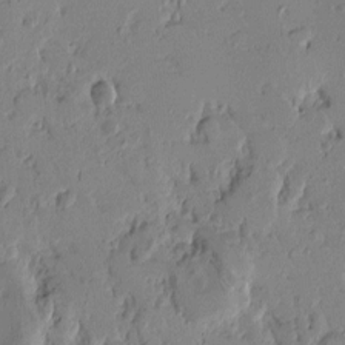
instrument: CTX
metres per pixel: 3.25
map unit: Htu
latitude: -1.6722
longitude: -178.1956
